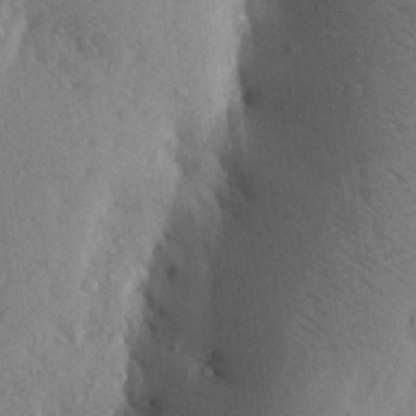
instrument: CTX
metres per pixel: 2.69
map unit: Aa
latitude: 28.5734
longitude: -148.2523
